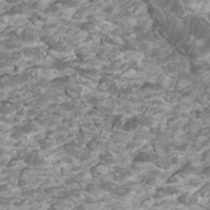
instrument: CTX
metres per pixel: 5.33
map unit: Htu
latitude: 2.4979
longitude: -20.6302
